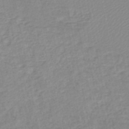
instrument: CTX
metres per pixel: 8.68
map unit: lHb
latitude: -46.0661
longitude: 70.8786
